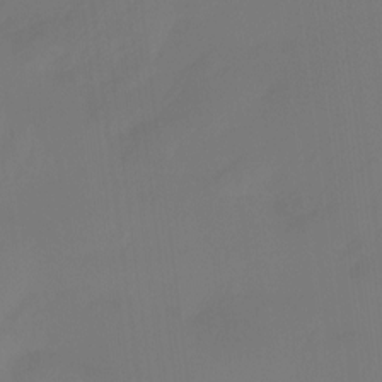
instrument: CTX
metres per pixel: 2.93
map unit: Htu
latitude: -14.6897
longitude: -48.3656
